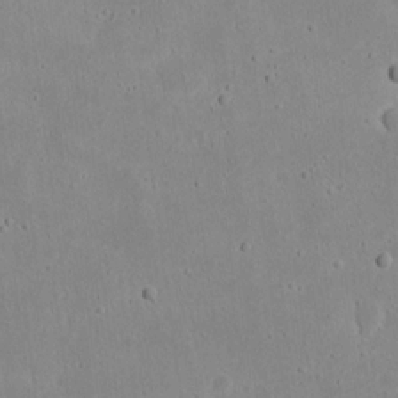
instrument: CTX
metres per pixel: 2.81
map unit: eHh
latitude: 18.1200
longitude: -72.2145
